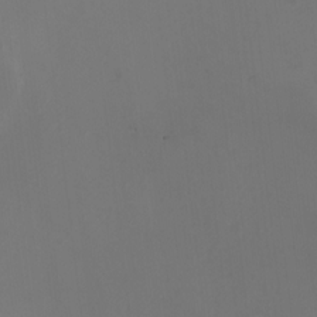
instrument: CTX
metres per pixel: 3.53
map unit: HNhu
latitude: 8.5924
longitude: -1.5560
